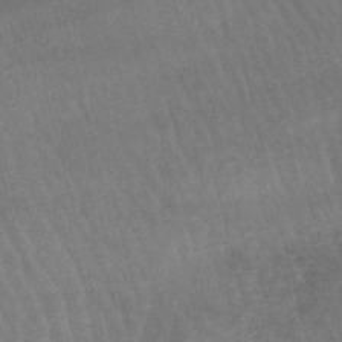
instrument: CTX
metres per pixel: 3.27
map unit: lHb
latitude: -47.2754
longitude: 76.2362
